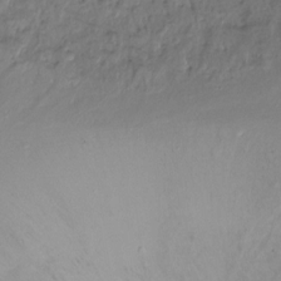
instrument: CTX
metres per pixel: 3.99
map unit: Ht
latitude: -16.0283
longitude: -42.3467
